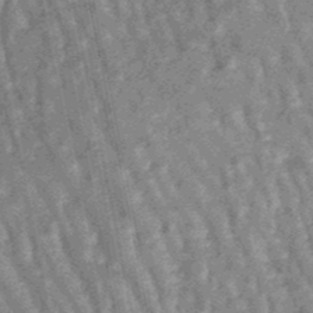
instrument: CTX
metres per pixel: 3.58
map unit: lHb
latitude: -47.8422
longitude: 78.7274
